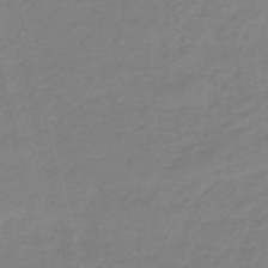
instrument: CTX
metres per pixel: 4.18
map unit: eHb
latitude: -46.8030
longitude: 86.5763
